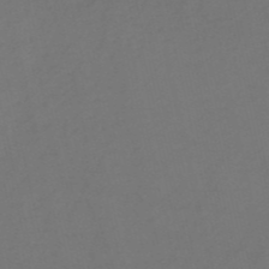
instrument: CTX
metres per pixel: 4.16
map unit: HNb
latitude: -53.4454
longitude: -50.3467
